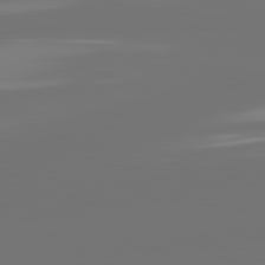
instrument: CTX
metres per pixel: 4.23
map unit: lApd
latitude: 82.0633
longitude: -167.0458
